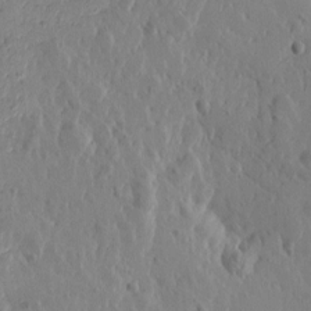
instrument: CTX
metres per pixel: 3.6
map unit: Htu
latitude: -0.2929
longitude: -177.4993
